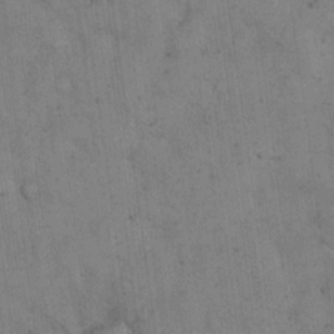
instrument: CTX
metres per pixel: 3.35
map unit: eHh
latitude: 15.5372
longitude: -63.2159
